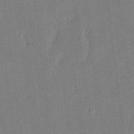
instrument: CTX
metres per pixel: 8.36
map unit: eHh
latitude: 15.1026
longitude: -70.3845
